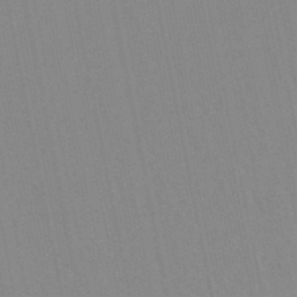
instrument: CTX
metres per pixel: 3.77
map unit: lHb
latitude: -48.9353
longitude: 72.1794
